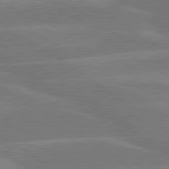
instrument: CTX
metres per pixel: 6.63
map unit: lApd
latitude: 79.8961
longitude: -122.0822
